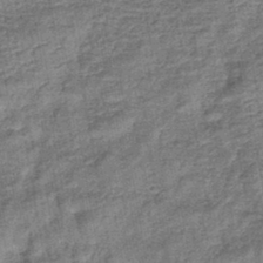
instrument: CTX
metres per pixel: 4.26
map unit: lHb
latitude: -42.4251
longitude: 79.3887
